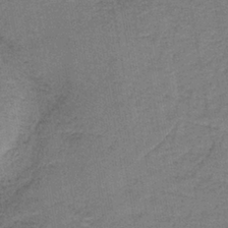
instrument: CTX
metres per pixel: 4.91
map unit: eAb
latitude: -37.7666
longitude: 51.9745
